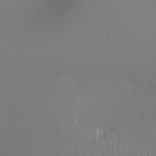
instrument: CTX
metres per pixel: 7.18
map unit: Ht
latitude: -3.1053
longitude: -18.2711
